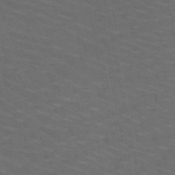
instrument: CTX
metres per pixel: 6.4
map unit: HNb
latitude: -50.2928
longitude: -48.2145
